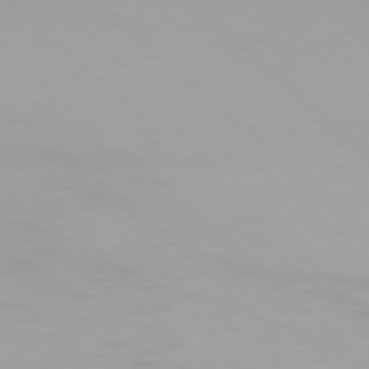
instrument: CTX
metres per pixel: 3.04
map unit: Hpe
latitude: 77.4615
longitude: -132.8758
